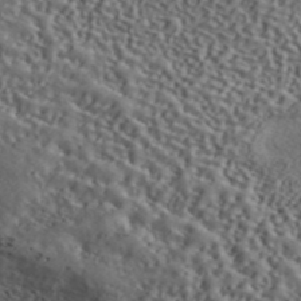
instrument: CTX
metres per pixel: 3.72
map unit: ANa
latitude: 43.0836
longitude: 48.9920
